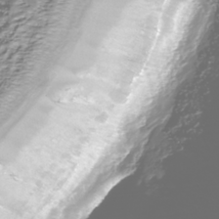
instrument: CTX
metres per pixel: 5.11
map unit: Nhu
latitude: -39.4455
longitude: -82.4601
